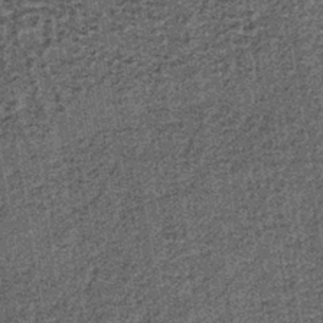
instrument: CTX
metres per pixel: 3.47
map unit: lHb
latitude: -39.6911
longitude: 64.6897
